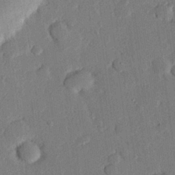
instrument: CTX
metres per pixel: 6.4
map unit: eHh
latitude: 25.4804
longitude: -81.0080
